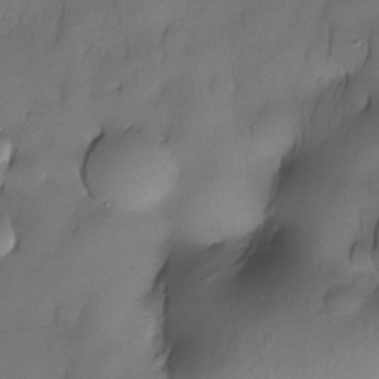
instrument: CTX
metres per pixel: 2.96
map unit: Nhe
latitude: -30.8219
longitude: -139.7827
